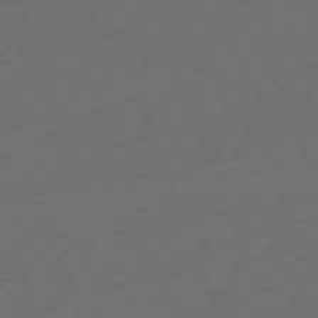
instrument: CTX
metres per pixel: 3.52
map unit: Ap
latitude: -74.7464
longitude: -72.1200
